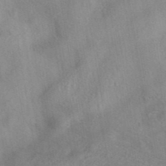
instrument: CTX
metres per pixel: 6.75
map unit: eAb
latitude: 40.1955
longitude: 108.7085
